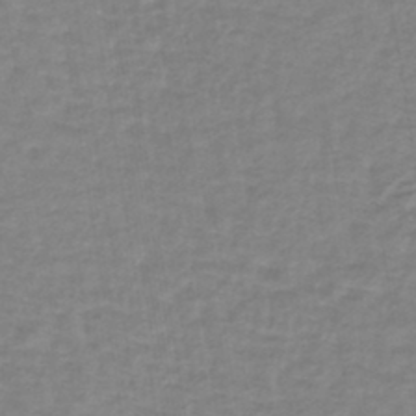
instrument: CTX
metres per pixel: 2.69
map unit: lHb
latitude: -42.2739
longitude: 70.9920
